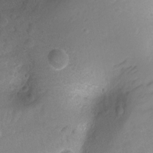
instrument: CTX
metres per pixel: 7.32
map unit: Ht
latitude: -1.9745
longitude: -29.6505
